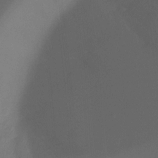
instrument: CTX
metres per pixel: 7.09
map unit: Ht
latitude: -11.3321
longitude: -27.4615
